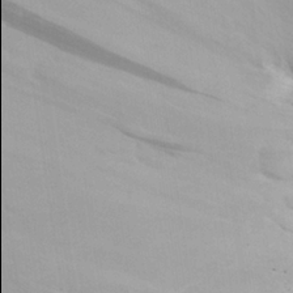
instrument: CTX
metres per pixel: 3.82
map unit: Aa
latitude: 23.7638
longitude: -145.9906
